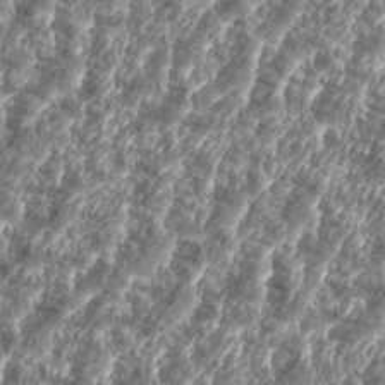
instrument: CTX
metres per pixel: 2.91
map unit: eHh
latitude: 35.7638
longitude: -136.8758
